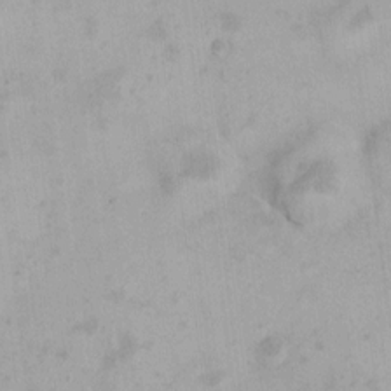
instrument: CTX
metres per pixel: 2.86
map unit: HNhu
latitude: 5.6505
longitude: 3.6910
